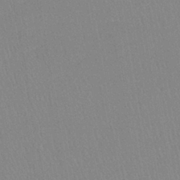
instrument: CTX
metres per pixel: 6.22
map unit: lHb
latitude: -40.0094
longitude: 67.8800
